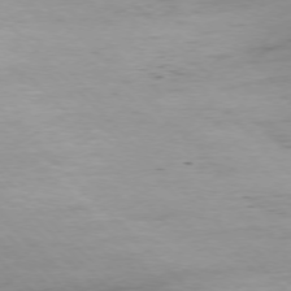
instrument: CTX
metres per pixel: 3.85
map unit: Ap
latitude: -76.7652
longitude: -64.8947
